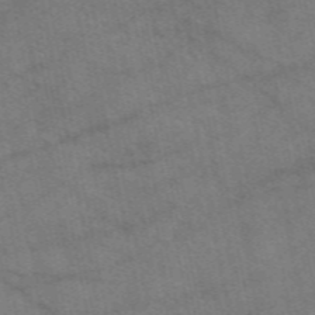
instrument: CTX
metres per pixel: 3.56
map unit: eAb
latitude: 50.9702
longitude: 115.1620
